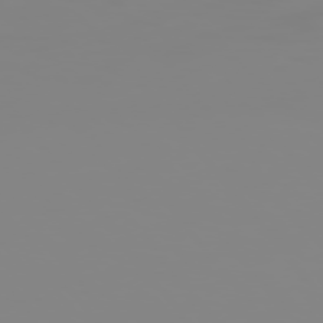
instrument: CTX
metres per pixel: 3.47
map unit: Hpe
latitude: 74.8758
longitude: -127.7450
